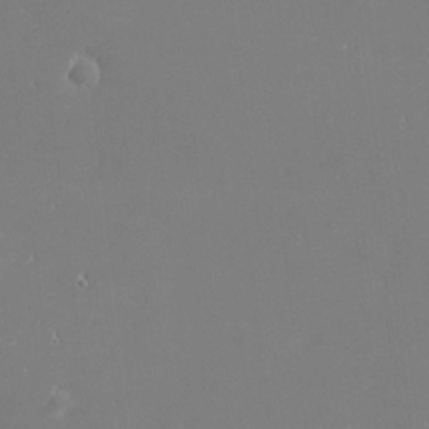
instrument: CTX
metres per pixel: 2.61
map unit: eHh
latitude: -2.1605
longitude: -80.8758
